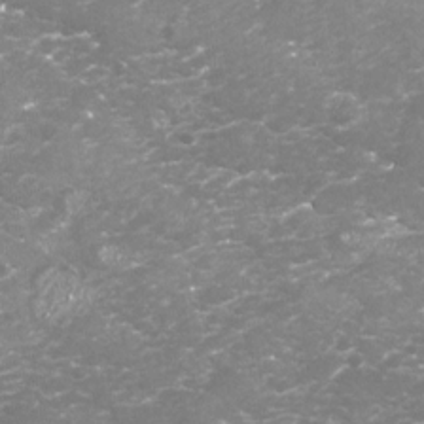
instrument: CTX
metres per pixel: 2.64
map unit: Nhu
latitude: -18.6141
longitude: -57.6315
